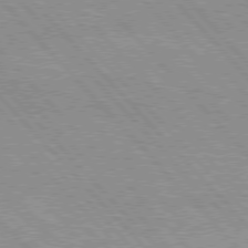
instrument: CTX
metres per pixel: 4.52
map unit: lApd
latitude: 76.4412
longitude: -72.9514
